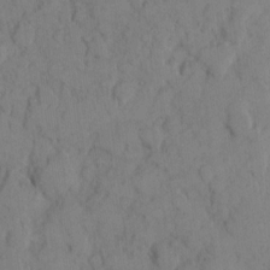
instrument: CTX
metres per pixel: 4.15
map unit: eHh
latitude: 8.1011
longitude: -64.7057
